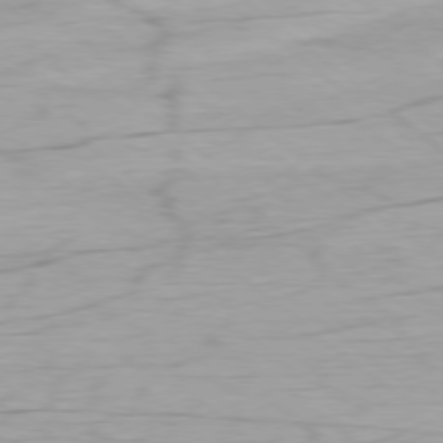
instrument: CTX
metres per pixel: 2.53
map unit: Ap
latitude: -78.5762
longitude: -78.3656
